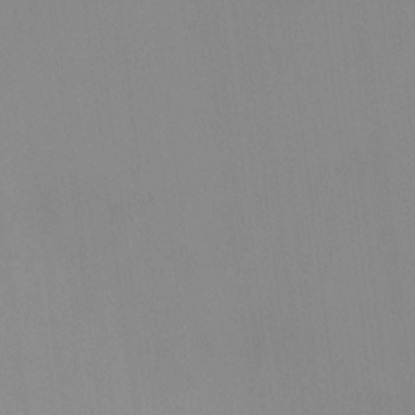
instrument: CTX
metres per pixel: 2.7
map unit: HNhu
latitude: 5.0080
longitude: 8.4629
